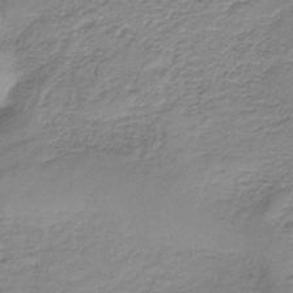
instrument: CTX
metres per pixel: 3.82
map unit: HNb
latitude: -36.5195
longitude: 50.6329
